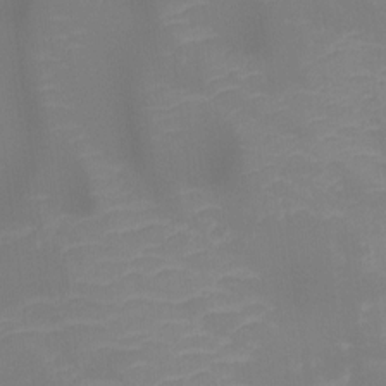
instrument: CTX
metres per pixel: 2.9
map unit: Ht
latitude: -14.4629
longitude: -56.3656
